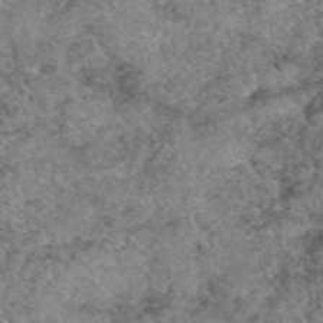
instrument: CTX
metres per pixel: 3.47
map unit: eAb
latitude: 49.5749
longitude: 109.5966
